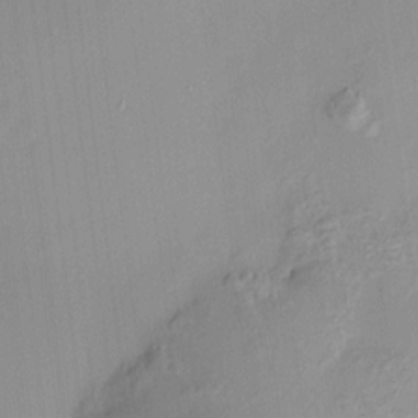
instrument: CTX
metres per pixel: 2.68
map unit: HNhu
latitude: 11.8017
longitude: 9.5966
